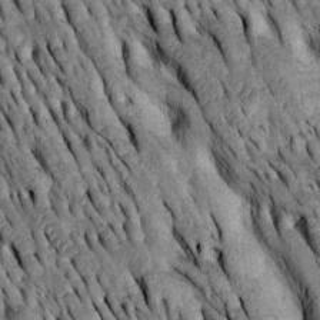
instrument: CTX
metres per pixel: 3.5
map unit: Htu
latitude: -2.6896
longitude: 150.6896
